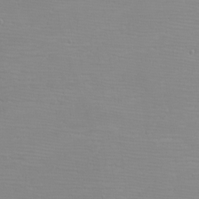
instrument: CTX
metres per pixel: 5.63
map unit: eHh
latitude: -6.2928
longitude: -79.3482
